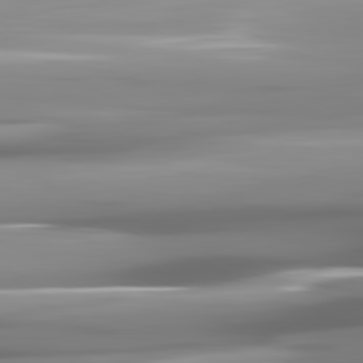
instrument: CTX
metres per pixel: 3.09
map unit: lApd
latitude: 81.7072
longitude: -141.3103
